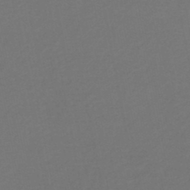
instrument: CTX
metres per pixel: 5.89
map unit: lHb
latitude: -46.4818
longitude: 68.6707
